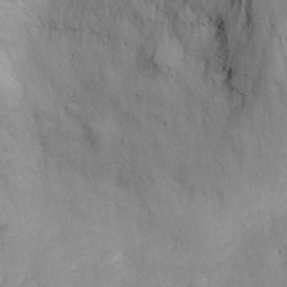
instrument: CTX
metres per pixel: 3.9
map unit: eHh
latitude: 26.4223
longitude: -65.6505
